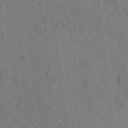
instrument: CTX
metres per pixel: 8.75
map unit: lAvf
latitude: 7.8205
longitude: 165.4833
